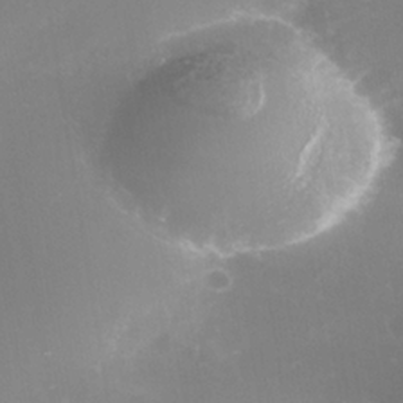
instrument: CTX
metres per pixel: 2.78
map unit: Nhe
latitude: -37.3887
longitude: -112.6301
